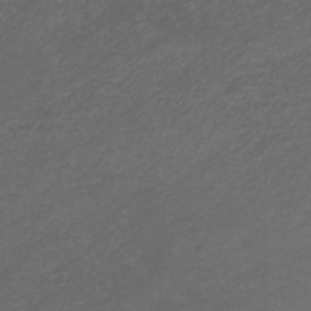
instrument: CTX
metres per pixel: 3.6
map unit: eHb
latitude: -33.3510
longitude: 68.2928
